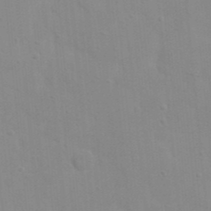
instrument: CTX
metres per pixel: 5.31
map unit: eHh
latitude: 20.3468
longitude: -64.1956
